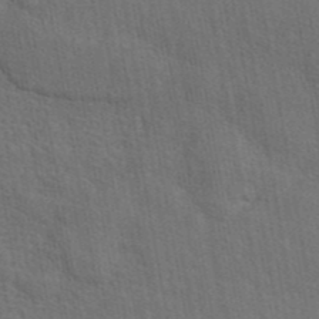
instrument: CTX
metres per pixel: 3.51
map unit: eAb
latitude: 43.3104
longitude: 113.6722
